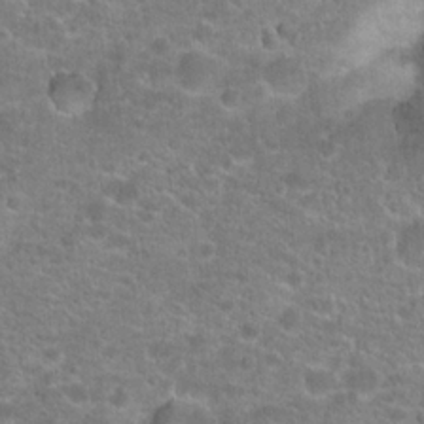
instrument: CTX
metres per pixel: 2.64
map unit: Hto
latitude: 20.2712
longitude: -42.9514
